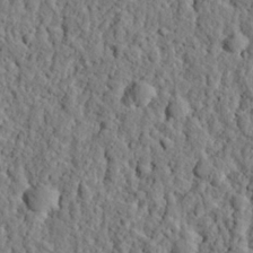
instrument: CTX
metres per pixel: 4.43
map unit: eHh
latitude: 26.2145
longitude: -78.4223
